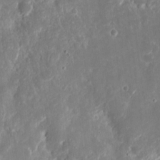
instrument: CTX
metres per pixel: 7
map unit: eHh
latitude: 10.5546
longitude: -72.0822
